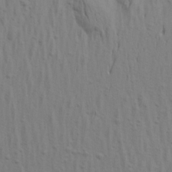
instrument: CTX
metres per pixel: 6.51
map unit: Aa
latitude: 21.0459
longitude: -142.6113
